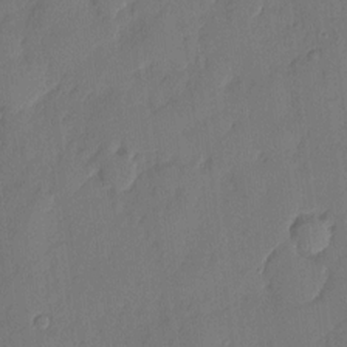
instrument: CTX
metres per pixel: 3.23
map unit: eHh
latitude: 4.9703
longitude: -75.7639
